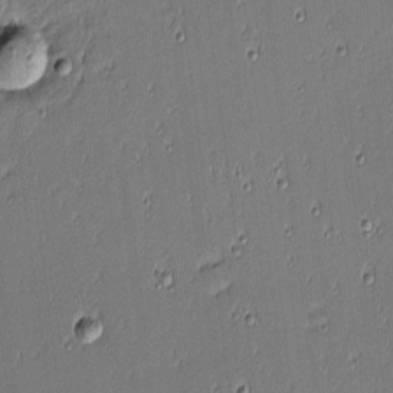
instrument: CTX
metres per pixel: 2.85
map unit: eHh
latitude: -3.5021
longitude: -82.7057
